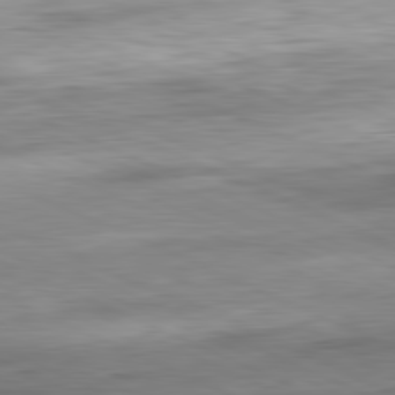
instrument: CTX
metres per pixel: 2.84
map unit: Ap
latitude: -82.1039
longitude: -76.7813
